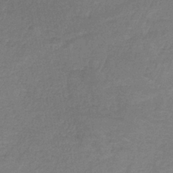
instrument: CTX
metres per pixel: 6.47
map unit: HNb
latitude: -34.8030
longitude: 59.5021
